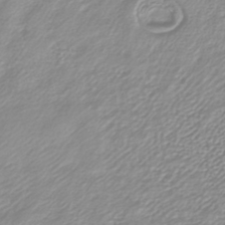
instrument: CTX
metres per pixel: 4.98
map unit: lHb
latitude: -40.1983
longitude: 64.5763
